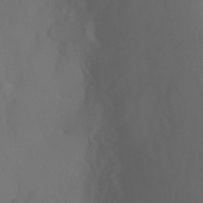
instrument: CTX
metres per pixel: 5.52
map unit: Ht
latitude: -5.5777
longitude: -27.0270
